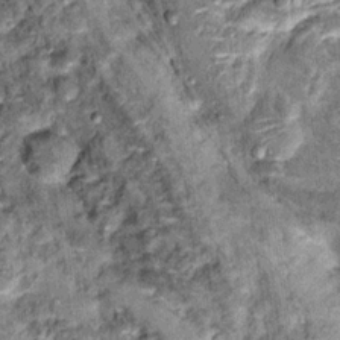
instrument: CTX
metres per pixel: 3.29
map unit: Hto
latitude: 14.4412
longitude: -35.8016
